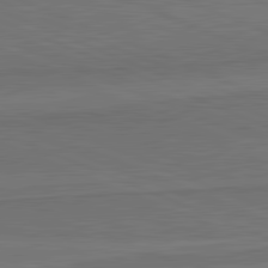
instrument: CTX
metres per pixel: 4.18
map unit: lApd
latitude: 82.1011
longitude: 169.2376
